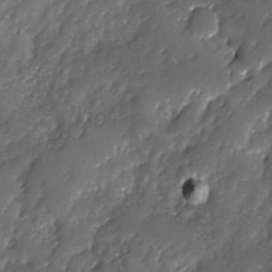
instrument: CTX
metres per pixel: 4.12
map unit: Ave
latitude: -7.5399
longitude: -118.1011
